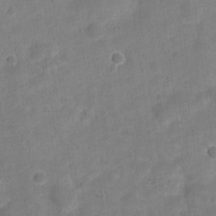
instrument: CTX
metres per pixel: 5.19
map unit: Nve
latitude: -22.4818
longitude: 104.8786
